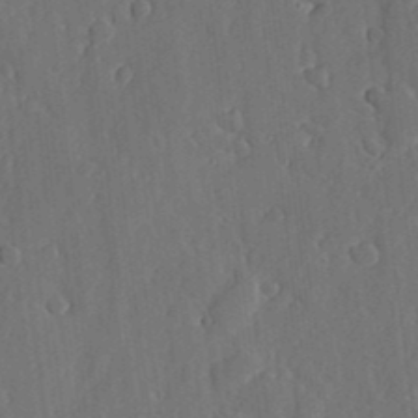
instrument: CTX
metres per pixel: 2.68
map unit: lHvf
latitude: 19.4426
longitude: -113.1403
